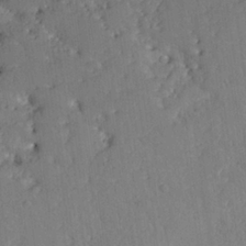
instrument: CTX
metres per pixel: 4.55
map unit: Nhu
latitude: 24.2711
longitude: -72.8191
